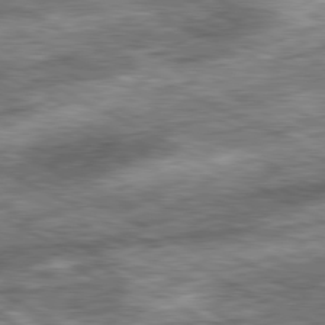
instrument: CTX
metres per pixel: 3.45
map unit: Ap
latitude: -81.1053
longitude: -89.2537
